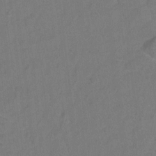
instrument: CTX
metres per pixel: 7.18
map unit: Hto
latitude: -6.0283
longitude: -35.6505
